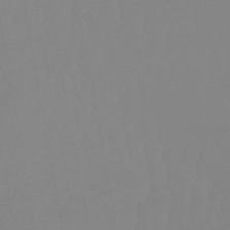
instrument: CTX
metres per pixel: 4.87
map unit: lHb
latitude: -49.3321
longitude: 74.6519
